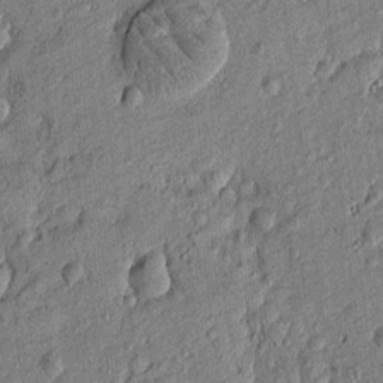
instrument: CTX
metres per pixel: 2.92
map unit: Htu
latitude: -7.2943
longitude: 177.6155
